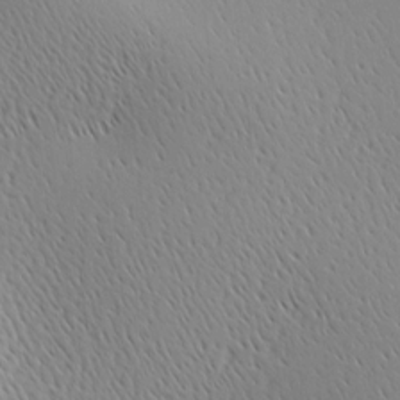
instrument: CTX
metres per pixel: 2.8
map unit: Ave
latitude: 1.9906
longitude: -115.3103
